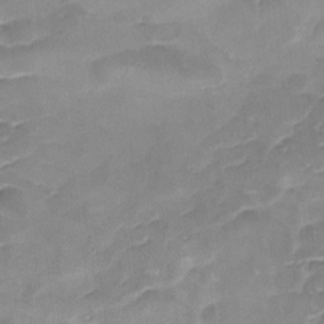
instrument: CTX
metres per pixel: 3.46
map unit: Ave
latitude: -9.0297
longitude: -122.5735
